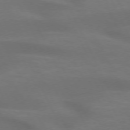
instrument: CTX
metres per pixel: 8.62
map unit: lApd
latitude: 73.0081
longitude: -49.0081
